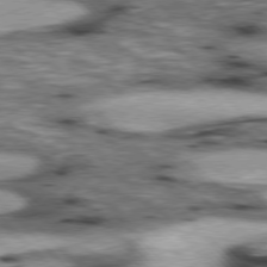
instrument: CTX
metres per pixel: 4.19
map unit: lApd
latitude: 76.9891
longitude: -50.3656
